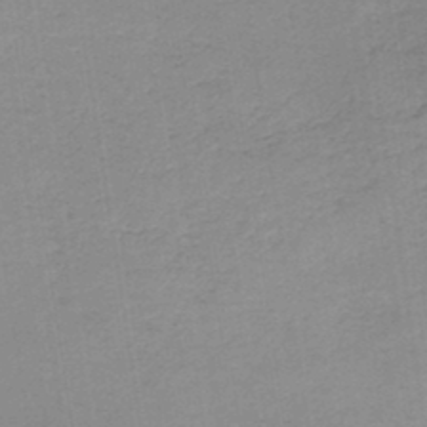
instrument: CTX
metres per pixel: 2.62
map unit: eHh
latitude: -43.4643
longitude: -32.6490
